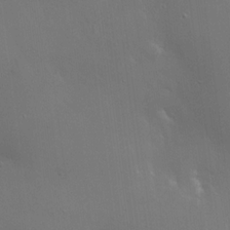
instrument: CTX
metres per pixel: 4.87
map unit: Hto
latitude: 18.5734
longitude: -56.3089
